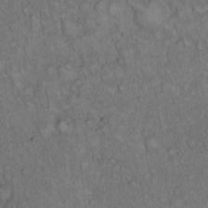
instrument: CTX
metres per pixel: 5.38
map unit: Hto
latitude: 15.3104
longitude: -57.0080
